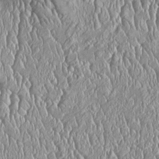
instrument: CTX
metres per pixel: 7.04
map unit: Htu
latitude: -5.4643
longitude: 157.2565
